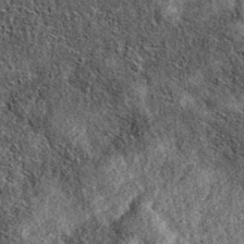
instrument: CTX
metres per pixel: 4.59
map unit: eAb
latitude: 37.1025
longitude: 107.4265
